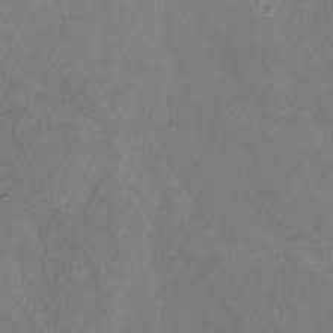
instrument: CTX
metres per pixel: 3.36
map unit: Ht
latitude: -11.8611
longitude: -47.3293
